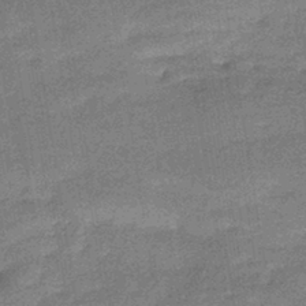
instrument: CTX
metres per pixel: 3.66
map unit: HNhu
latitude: -42.4628
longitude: 90.7841
